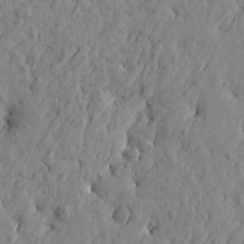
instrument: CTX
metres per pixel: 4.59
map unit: Htu
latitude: -3.5021
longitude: 178.9919
